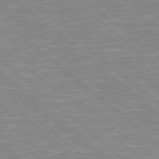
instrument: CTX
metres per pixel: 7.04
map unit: Hpe
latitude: 78.4223
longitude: 179.7855
